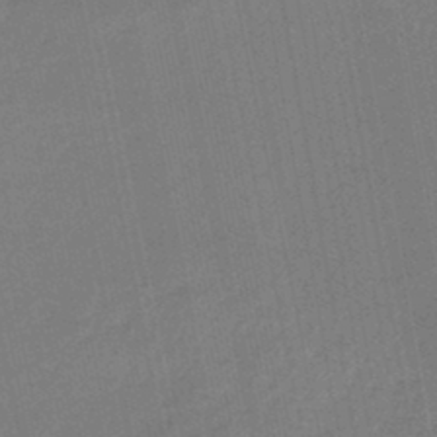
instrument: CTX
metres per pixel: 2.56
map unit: eHb
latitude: -45.4077
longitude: 87.9367
